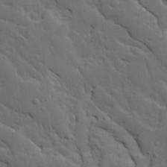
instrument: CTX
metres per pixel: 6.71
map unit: Ave
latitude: 13.5938
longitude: -134.3089
